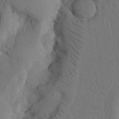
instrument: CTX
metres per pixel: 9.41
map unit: Nhu
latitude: 20.3279
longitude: -75.6127
